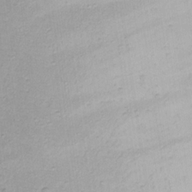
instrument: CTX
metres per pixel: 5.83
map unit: Nhu
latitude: 21.9150
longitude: -70.5546
